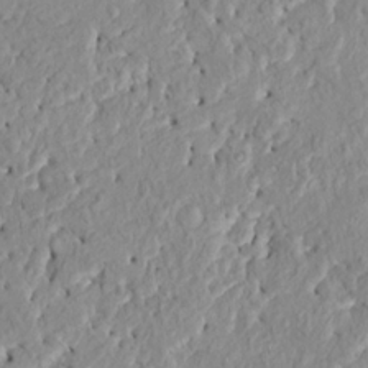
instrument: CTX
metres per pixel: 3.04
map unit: HNhu
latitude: 7.8583
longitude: -1.4048
